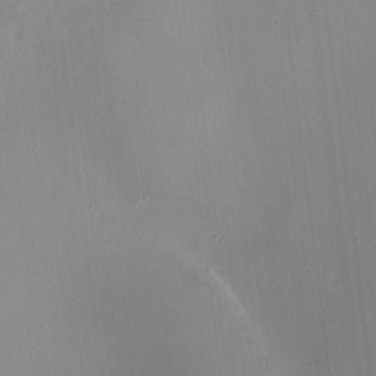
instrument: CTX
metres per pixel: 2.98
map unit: HNhu
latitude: 8.5924
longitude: 9.7478
